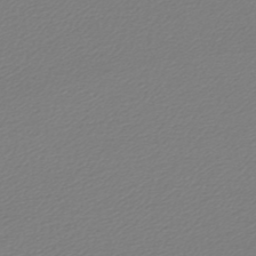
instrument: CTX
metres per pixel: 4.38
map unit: lHb
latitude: -46.2928
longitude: 70.5952
